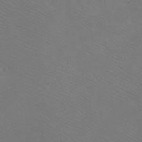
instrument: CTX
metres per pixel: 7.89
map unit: Ht
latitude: -7.9367
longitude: -36.9325
